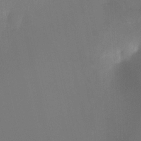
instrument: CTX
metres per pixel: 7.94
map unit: Ht
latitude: -12.2173
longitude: -48.0822
